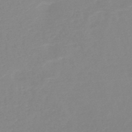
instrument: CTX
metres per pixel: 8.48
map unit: HNb
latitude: -48.9542
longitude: -43.8583
